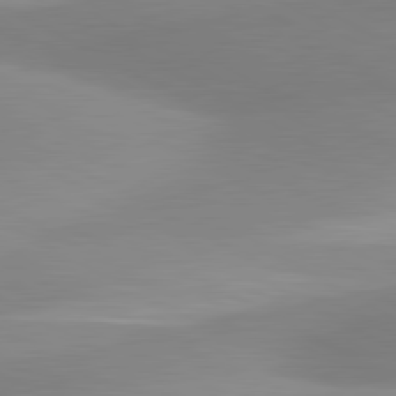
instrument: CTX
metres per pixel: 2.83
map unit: lApd
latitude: 80.7057
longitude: 123.3132
